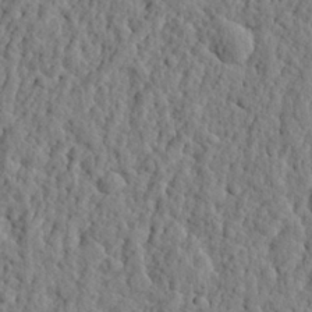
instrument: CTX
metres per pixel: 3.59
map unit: eHh
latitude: 26.8947
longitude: -77.7449
